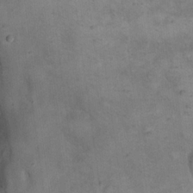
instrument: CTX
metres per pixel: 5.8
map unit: eHh
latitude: 20.8758
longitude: -62.0444
